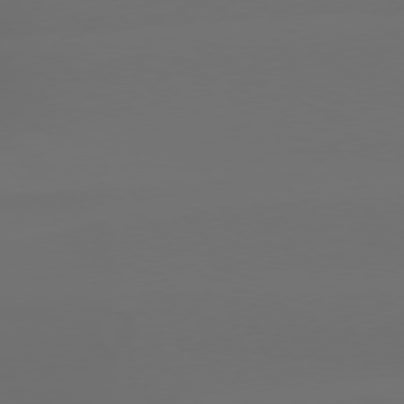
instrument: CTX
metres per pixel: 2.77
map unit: Hpe
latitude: 76.8380
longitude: -132.7246
